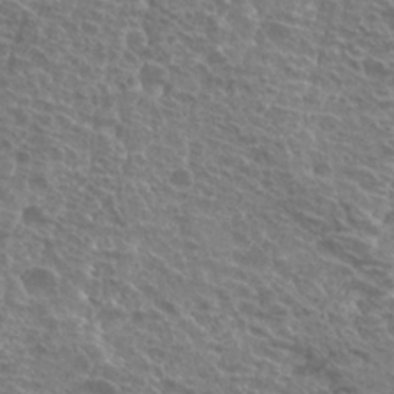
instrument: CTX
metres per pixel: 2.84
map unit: Hto
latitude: 23.5371
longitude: -40.1577
